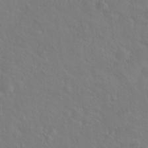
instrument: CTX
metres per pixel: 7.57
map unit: Hto
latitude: 19.8961
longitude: -54.3656
